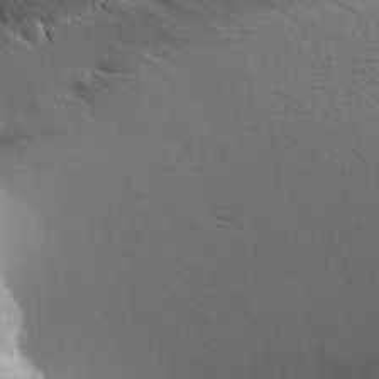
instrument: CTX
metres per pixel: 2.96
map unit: Hve
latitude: 2.7246
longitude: -123.8016
